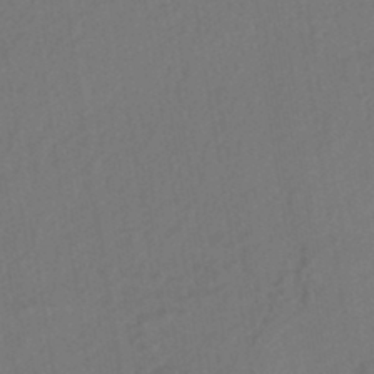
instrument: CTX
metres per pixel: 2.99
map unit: HNhu
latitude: -44.5385
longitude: 94.5195
